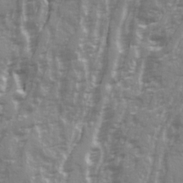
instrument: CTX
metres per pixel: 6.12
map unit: Ave
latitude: 22.0444
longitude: -132.6113
